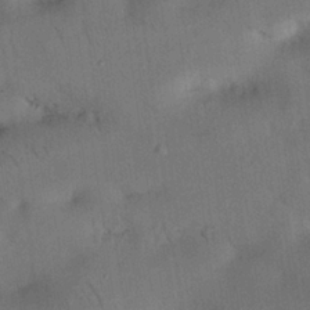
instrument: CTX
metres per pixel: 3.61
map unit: Nhu
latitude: 26.3278
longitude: -71.5182
